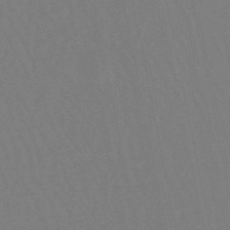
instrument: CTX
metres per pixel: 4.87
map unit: lHb
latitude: -49.5966
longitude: 71.5777
